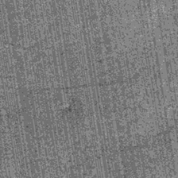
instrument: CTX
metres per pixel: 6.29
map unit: lHb
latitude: -39.7477
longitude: 67.5022
